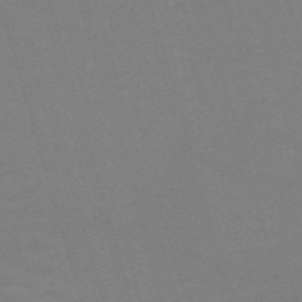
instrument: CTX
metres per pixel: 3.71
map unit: Nve
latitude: -59.1053
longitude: 60.7841
